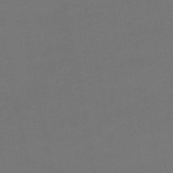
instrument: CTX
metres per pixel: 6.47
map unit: lHb
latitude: -46.7652
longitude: 68.6896
